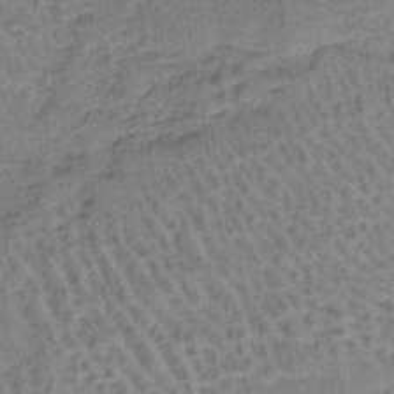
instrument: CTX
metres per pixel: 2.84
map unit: lHb
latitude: -40.8408
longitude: 57.9556
